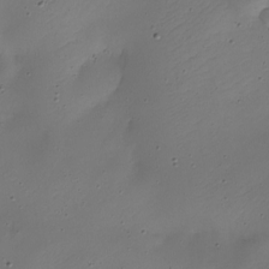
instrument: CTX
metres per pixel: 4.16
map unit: Nhe
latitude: -19.5021
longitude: 145.1431
